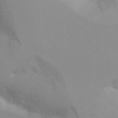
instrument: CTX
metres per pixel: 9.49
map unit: Hto
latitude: 7.5560
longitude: -31.0459
